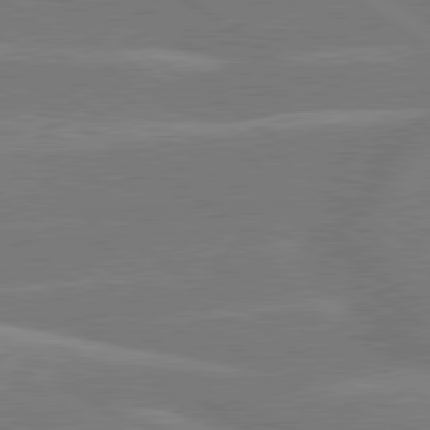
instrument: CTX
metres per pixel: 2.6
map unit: lApd
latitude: 79.6505
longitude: -122.0822
